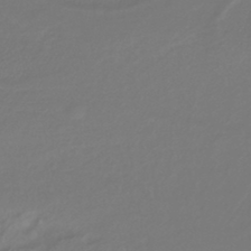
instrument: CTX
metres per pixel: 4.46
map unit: lHb
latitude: -42.7085
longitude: 70.0661
